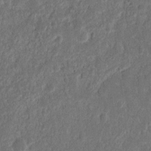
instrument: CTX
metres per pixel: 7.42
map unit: Nhu
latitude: 13.5560
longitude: -73.3860
